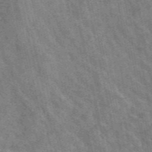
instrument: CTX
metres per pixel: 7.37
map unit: eAb
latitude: 47.9150
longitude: 119.4643
